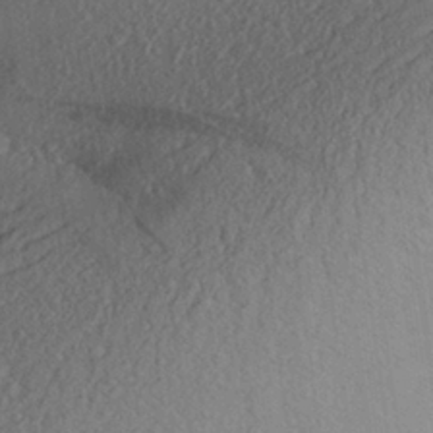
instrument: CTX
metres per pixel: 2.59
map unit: Aa
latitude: 28.4223
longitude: -144.1200
